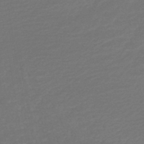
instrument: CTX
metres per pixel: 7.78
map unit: lHb
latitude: -45.6911
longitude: 60.3873
